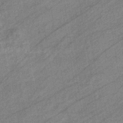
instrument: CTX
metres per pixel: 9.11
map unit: eHb
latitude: -40.7841
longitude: 82.2361
